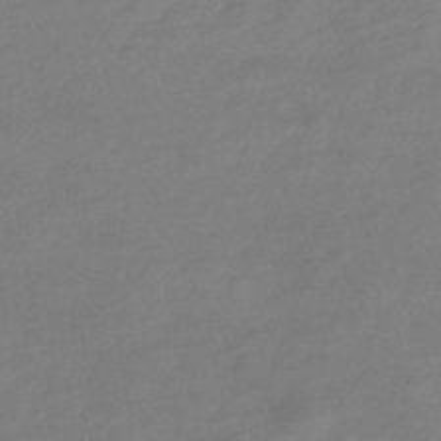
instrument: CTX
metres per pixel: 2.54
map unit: eHb
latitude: -37.7477
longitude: 78.7463
